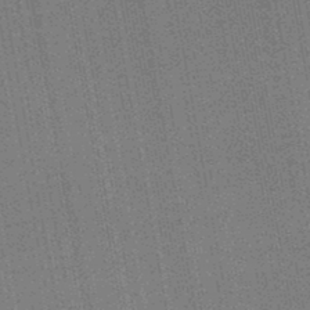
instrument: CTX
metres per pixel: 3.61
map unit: HNb
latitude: -45.1620
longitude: 53.9745
